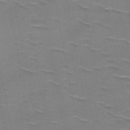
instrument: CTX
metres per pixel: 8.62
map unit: HNb
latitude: -48.3684
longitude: -48.3656
